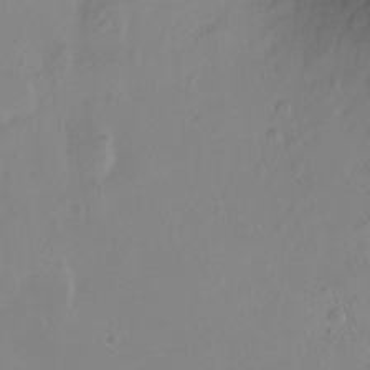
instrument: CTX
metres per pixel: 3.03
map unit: Ht
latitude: -8.7274
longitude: -36.1767
